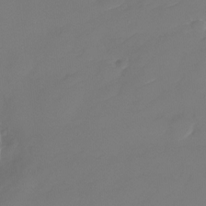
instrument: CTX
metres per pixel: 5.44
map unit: Nhu
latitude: -30.2361
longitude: -72.9514
